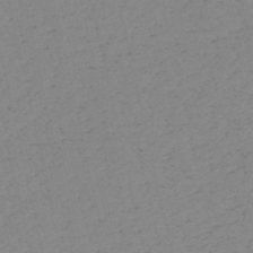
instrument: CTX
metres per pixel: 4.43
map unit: HNb
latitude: -53.6721
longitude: -38.9891
